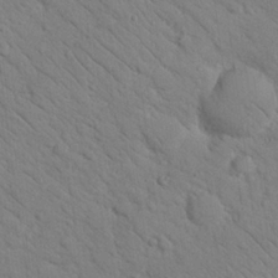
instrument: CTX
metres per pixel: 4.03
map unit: Nhu
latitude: 24.0822
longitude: -74.1011
